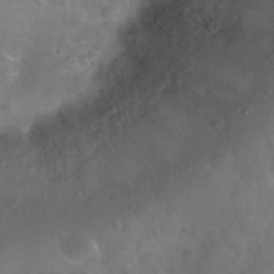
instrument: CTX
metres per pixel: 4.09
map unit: Nhu
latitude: 25.8583
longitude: -57.6693
